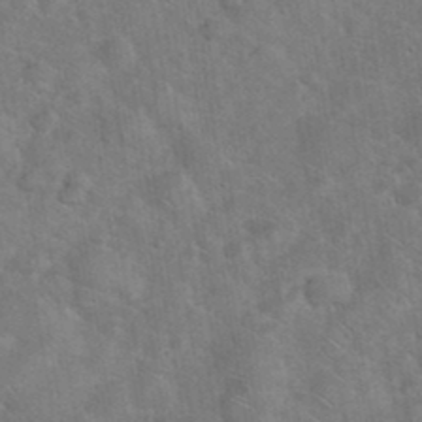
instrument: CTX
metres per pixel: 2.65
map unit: eHh
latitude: 37.2537
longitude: -64.8380
